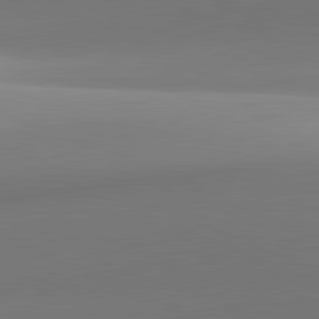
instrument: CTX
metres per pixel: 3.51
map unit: lApd
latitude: 81.6505
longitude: 142.3495
